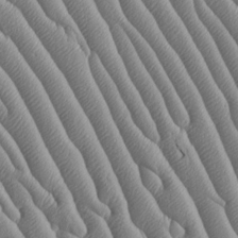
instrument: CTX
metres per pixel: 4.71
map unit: Htu
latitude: -5.3131
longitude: 156.1417
